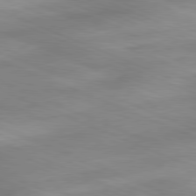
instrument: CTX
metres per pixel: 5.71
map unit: Ap
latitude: -81.8234
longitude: -83.0269
